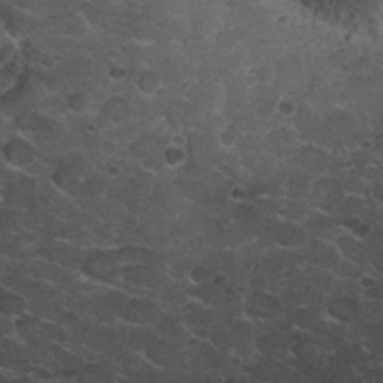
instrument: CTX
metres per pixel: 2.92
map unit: Nhu
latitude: 29.5560
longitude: -53.4805
